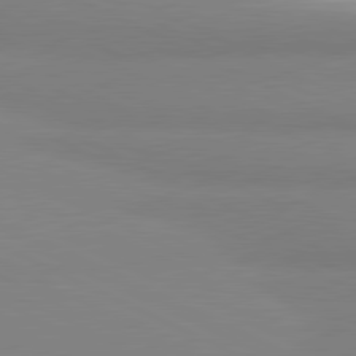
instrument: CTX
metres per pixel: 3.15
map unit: lApd
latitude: 81.0269
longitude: 178.7274
